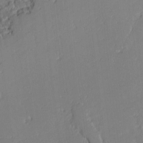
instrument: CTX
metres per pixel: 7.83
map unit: lAvf
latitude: -1.8234
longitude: -109.1970
